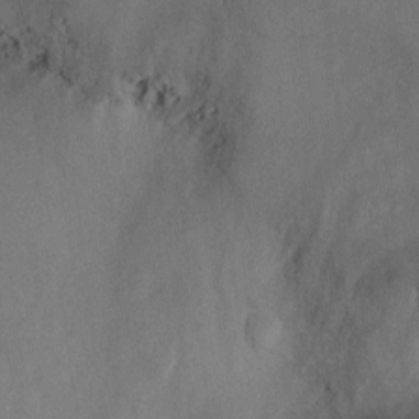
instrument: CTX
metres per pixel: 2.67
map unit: Ht
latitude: 2.2144
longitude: -29.0080
